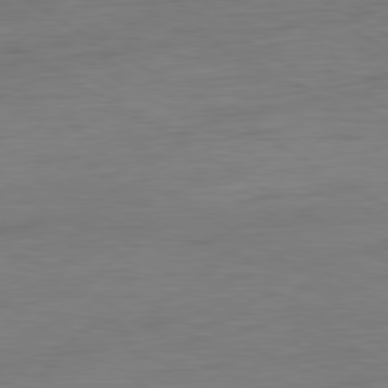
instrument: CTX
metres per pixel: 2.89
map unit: Ap
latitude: -81.1053
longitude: -79.2915
